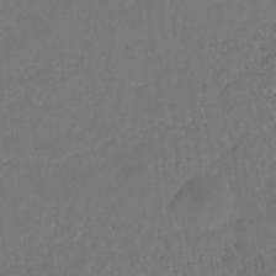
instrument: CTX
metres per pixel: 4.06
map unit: HNhu
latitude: -37.0297
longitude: 33.0676
